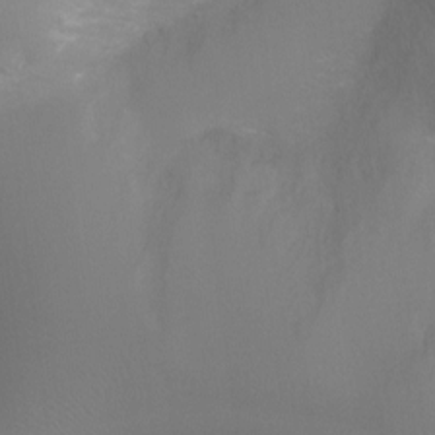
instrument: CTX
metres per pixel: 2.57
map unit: Ht
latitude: -9.7478
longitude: -29.1781
